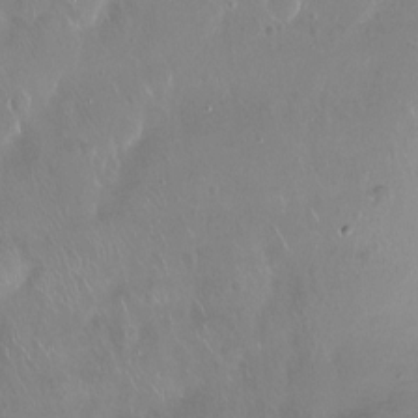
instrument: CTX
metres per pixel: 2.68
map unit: Hto
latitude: -13.7856
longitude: -42.6491
